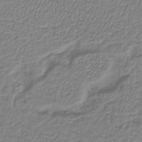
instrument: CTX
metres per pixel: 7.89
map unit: lHb
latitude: -41.8800
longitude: 61.7667
